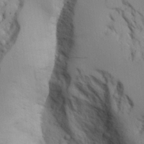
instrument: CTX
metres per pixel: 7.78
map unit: Aa
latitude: 25.7449
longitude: -132.0633
